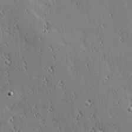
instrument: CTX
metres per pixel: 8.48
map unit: Hve
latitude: 25.8961
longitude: -92.4223
